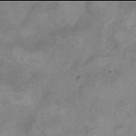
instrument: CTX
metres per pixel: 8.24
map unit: eHh
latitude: 13.9906
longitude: -65.6694
